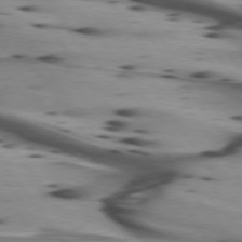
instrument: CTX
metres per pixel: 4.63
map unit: lApd
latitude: 75.1970
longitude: -64.4979
